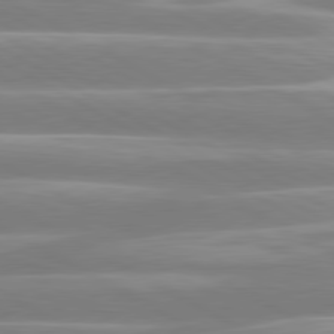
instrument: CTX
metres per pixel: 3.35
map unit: lApd
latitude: 80.5357
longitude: -129.0647
